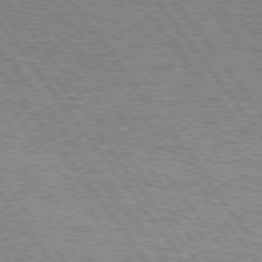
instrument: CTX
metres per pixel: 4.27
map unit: Hpe
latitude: 75.5938
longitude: -149.1214
